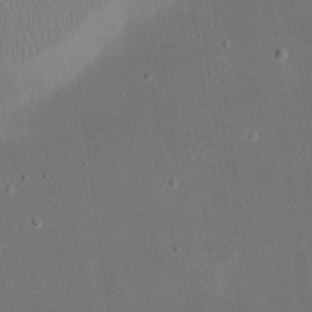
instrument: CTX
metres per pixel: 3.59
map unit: eHh
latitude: 20.5546
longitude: -70.6112
